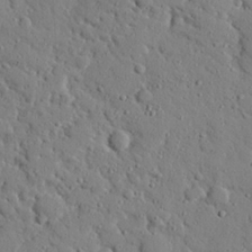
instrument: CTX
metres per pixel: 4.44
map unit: eHh
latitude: 25.6316
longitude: -78.4412
